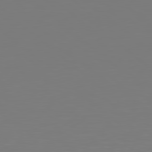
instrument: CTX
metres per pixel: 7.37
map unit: Hpe
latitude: 78.9892
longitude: -173.6693
